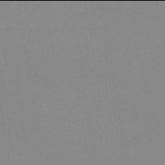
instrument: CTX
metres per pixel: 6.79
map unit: eHb
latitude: -50.0094
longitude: 67.6722
